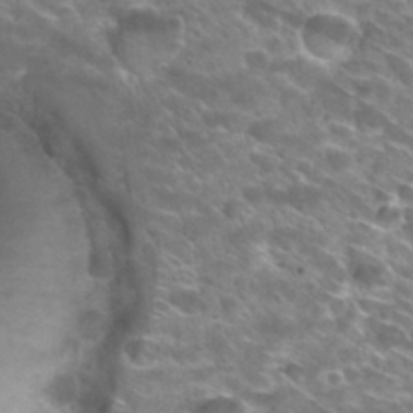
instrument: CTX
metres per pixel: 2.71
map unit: Hto
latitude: 29.4993
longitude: -42.7057
